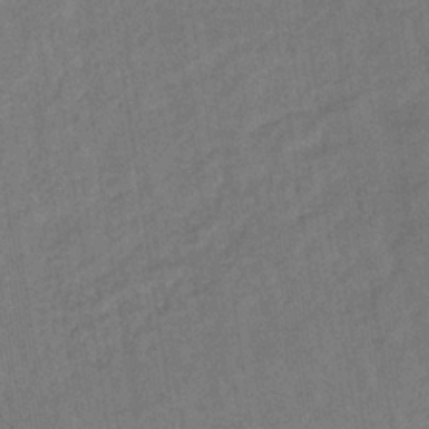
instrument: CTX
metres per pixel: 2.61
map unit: lHb
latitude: -34.2550
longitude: 65.4833
